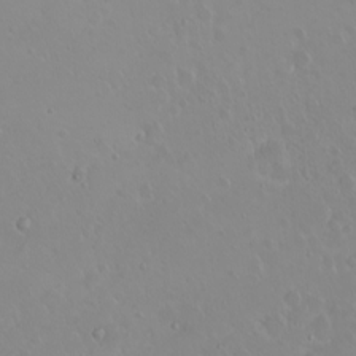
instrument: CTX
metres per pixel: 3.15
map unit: eHh
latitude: 1.8394
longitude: -55.3104
